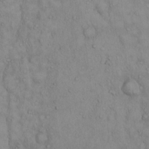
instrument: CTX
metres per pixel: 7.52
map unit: Hto
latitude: 13.4993
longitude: -57.8394
